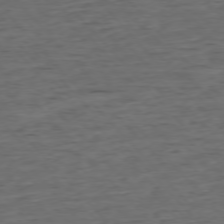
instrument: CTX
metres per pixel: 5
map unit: Ap
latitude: -76.4251
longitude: -91.8583
